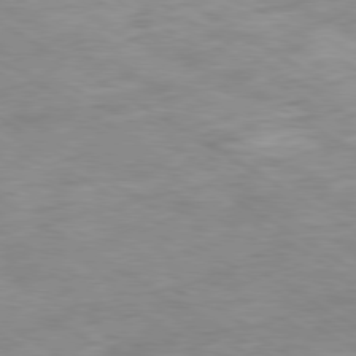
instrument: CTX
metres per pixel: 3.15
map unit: Ap
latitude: -80.2740
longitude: -74.9514
